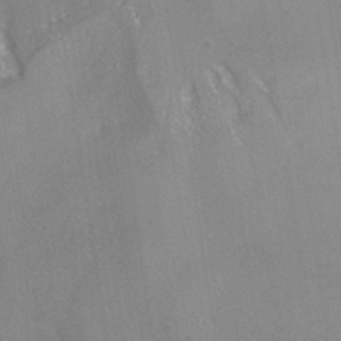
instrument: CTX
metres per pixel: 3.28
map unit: HNhu
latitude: -42.2550
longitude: 102.6519
